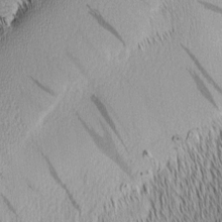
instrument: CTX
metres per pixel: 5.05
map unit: Nhu
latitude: -5.9367
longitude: -152.7247
